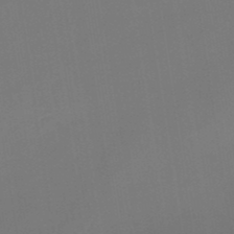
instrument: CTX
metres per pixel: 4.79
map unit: lHb
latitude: -48.7275
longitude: 67.5966
